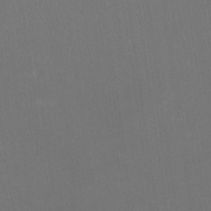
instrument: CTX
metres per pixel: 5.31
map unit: HNhu
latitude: -1.0865
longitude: -1.1592
